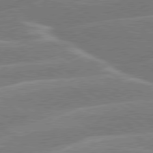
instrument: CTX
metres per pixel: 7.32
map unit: lApd
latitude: 79.7639
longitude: -130.2145
